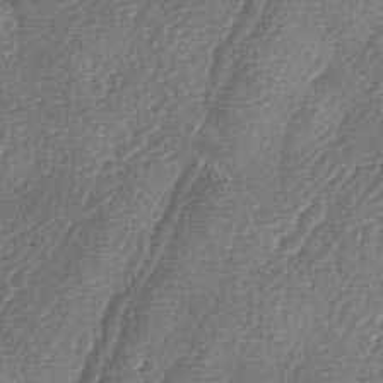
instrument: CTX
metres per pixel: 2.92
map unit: lAa
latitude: -4.6329
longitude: -129.1970
